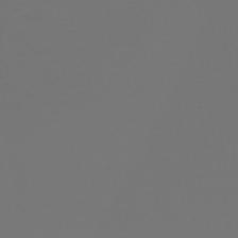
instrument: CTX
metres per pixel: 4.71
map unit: lHb
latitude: -46.2172
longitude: 75.6533
